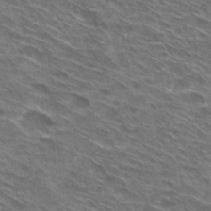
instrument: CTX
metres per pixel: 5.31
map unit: Hto
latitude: 30.2145
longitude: -44.7435
